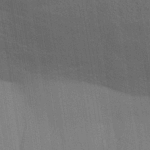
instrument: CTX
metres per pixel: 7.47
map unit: Aa
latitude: 31.7639
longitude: -139.8583
